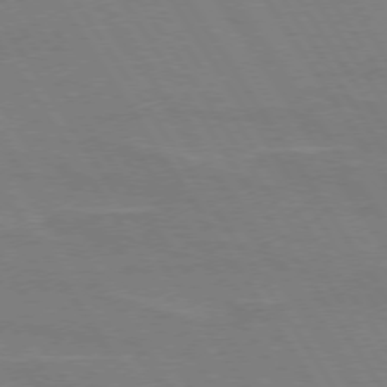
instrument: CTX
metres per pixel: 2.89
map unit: lApd
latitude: 73.8584
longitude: -56.3089
